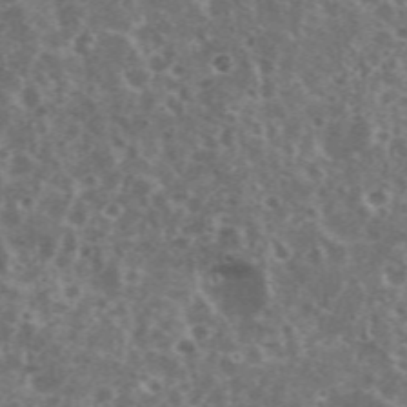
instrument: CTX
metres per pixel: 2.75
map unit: eHh
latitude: 35.3292
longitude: -59.5371
